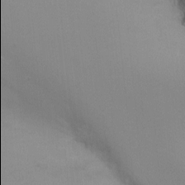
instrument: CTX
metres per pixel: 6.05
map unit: Nhu
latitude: -9.1053
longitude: -77.9906
